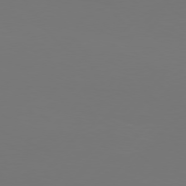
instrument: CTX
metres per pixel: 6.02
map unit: Hpe
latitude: 75.8205
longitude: -129.4426
